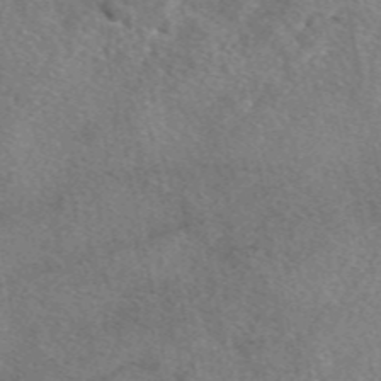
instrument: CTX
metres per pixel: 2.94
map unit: eAb
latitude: 48.2900
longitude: 110.1039
